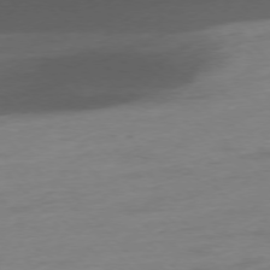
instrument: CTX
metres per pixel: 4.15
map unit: Hpe
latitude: -76.6518
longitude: -14.6113
